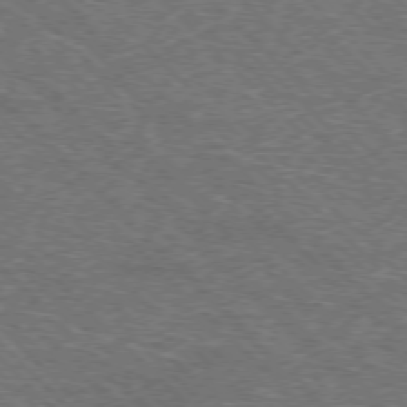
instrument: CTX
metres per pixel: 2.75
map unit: Hpe
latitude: -76.9164
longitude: -11.7072
